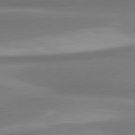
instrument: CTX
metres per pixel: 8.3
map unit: lApd
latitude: 80.3656
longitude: 175.6154
